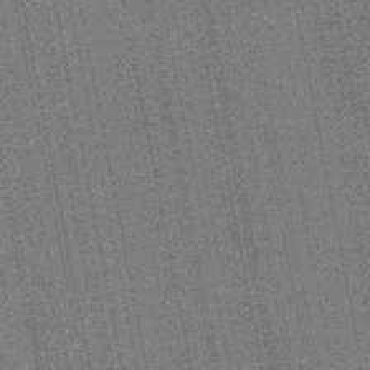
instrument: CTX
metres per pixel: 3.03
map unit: HNb
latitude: -45.1242
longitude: 53.0486
